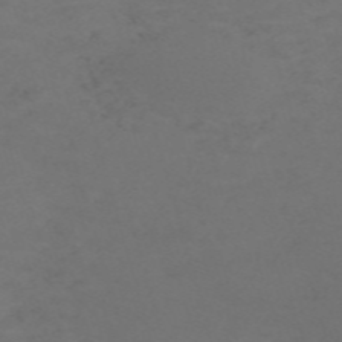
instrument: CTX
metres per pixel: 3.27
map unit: Nve
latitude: -59.6721
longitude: 60.8030
